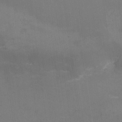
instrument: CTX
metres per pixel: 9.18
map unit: Nhu
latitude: -5.9556
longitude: -78.8947
